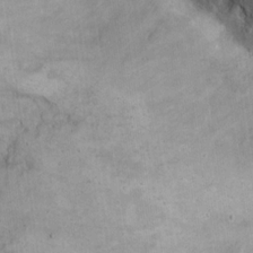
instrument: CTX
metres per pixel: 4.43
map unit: eHh
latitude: 17.3482
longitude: -63.5182
